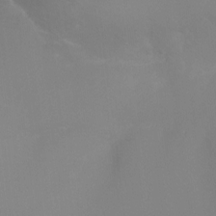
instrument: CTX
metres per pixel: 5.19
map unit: Ht
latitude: -4.3684
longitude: -25.2914
